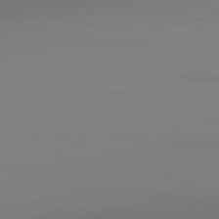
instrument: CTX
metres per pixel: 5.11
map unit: lApd
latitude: 79.9528
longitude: 159.0486
